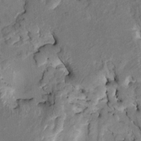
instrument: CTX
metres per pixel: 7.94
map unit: HNhu
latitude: 7.3104
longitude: -3.8583
